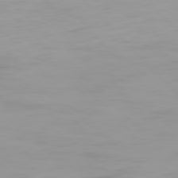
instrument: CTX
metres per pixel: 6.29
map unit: Hpe
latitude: 77.3481
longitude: -163.3860
